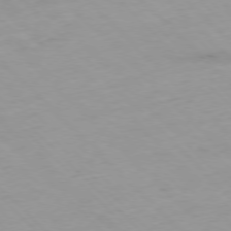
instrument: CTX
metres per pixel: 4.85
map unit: Ap
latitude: -77.1998
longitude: -91.2159
